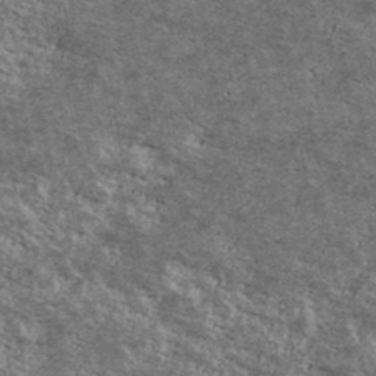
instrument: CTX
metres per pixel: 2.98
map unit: Ave
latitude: 40.5923
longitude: -108.5734
